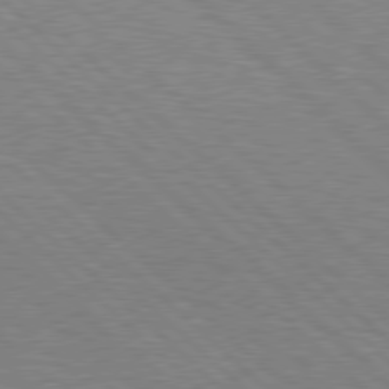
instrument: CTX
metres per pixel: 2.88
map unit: Hpe
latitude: 78.1200
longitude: -158.8947
